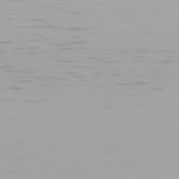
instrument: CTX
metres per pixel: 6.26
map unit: Hpe
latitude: 77.0647
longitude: -170.5357
